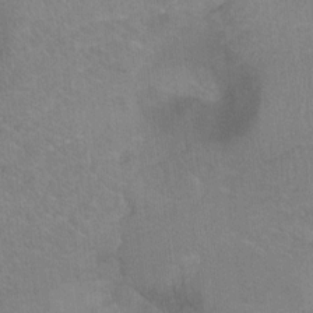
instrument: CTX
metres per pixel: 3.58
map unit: Ht
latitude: -1.4266
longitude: -33.2915
